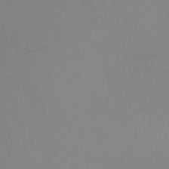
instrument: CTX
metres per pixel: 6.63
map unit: HNb
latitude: -53.1431
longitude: -49.6694
